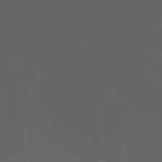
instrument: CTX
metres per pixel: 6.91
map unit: Nhu
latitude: -7.4832
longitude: -74.2900
